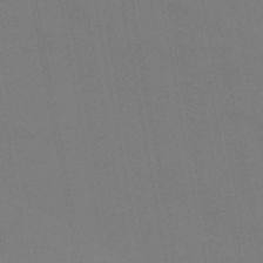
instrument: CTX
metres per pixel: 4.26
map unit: lHb
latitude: -46.3873
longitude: 70.5952
